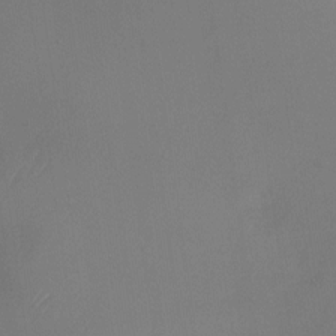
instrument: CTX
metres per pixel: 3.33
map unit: Nhu
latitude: -23.4644
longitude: -70.8191
